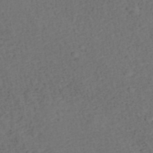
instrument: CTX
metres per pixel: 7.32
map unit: ANa
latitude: 39.4426
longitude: 21.7666
